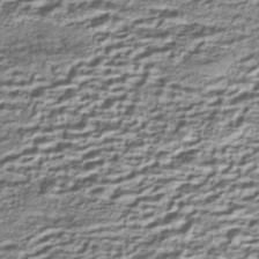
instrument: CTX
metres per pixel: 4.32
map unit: Nhe
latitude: -45.1242
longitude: 152.1605
